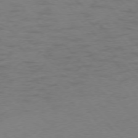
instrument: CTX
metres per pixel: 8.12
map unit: Ap
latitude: -76.3117
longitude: -69.8395
